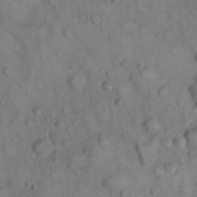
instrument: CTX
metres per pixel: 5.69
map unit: eHh
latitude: 22.6868
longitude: -61.1403
